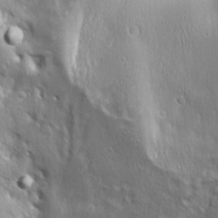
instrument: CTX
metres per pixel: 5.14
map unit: Ave
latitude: 22.2333
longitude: -137.0270
